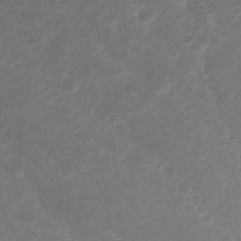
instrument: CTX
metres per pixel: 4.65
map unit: Nhu
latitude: 22.5357
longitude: -64.1200
